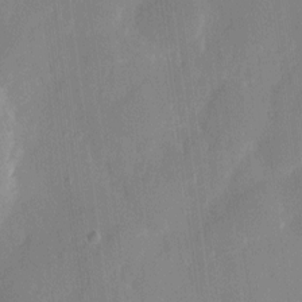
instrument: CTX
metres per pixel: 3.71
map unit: eHh
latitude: 7.3671
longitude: -68.9703
